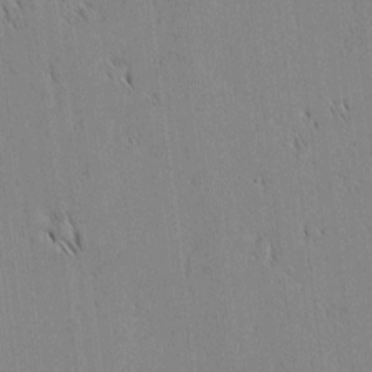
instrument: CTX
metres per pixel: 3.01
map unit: lAvf
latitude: 1.7071
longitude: -107.1214
